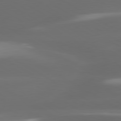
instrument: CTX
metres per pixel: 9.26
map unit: lApd
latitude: 80.4034
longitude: -139.1592
